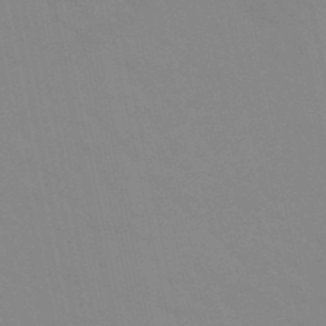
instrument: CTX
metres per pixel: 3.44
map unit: lHb
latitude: -48.6897
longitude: 75.2943
